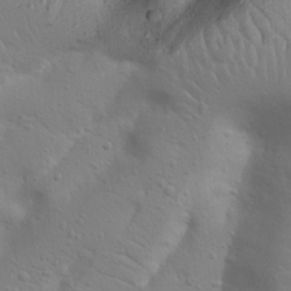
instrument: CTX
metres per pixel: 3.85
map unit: Nhu
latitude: 23.3104
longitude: -73.7261
